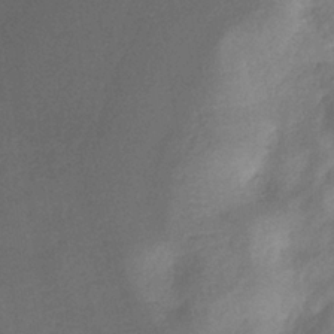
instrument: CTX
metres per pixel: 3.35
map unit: eHb
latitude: -34.0472
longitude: 76.3306
